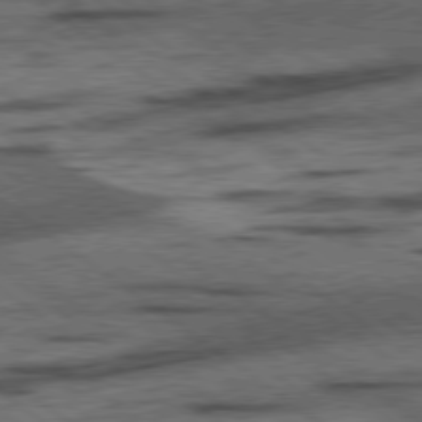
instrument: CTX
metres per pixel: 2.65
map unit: lApd
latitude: 78.2901
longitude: -53.1214
